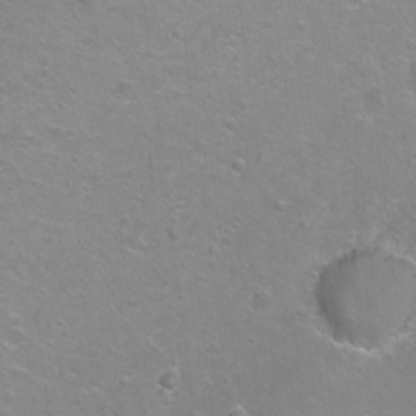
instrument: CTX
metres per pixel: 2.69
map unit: Hto
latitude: -4.9730
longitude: -35.5182
